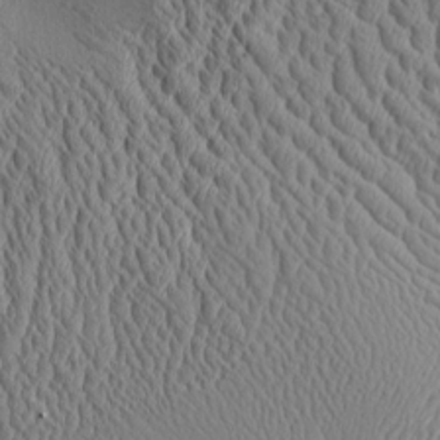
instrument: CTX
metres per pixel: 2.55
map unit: Aa
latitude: 9.4049
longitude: -129.5371
